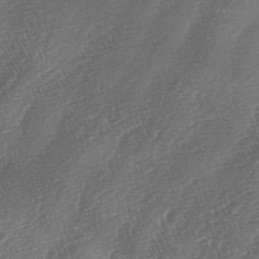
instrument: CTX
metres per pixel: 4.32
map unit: lAa
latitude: -4.5573
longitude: -129.0269
